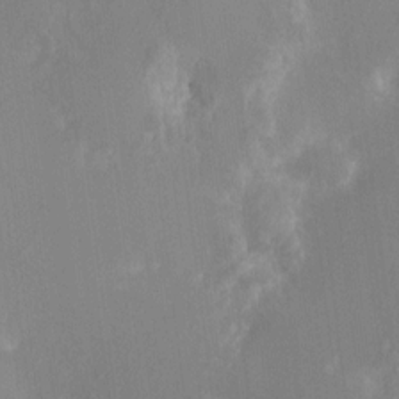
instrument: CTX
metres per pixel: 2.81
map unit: HNhu
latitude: 7.8016
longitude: -5.4426
